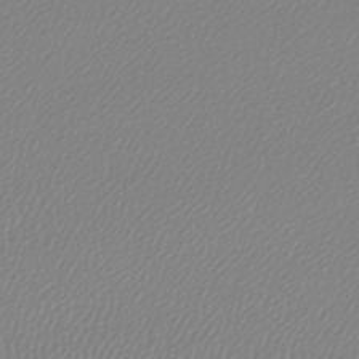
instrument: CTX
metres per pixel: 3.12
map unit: lHb
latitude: -44.1984
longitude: 65.1431
